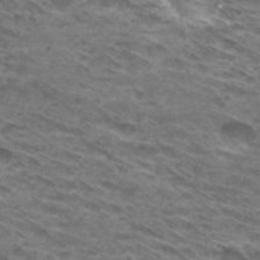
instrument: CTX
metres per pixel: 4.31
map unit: Hto
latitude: 31.2726
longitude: -46.4034
